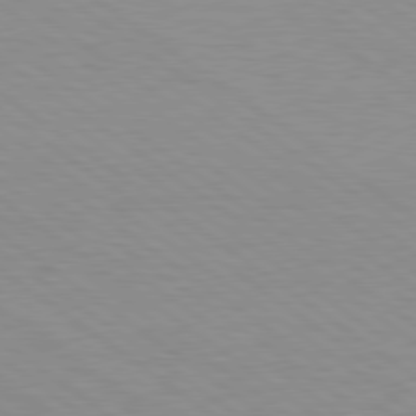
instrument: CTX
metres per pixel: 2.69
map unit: Hpe
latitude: 79.0081
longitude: -122.2334
